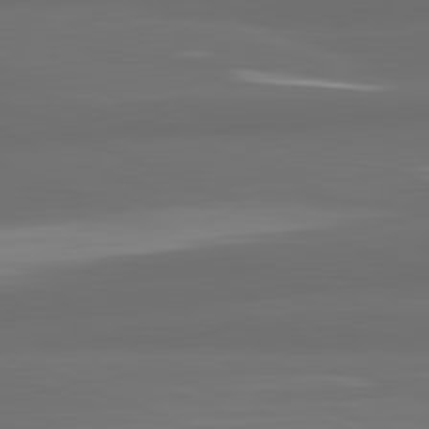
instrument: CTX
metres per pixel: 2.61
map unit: lApd
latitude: 82.1199
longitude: -170.9891
